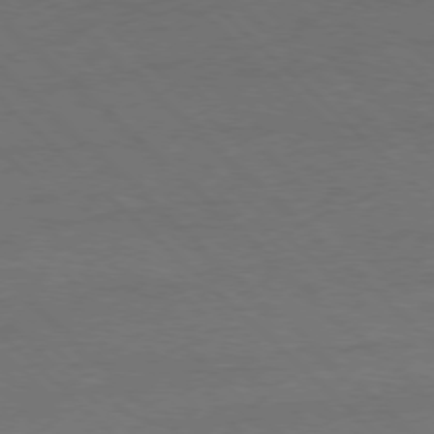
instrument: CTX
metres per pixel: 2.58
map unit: Ap
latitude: -77.9178
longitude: -68.9514
